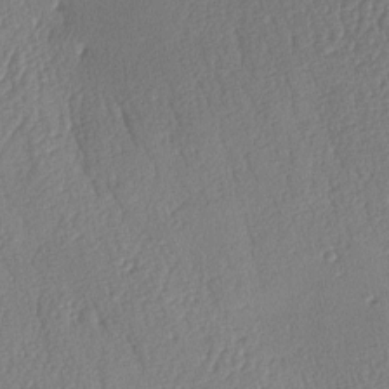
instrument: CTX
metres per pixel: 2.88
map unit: lAa
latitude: -8.6140
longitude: -128.9514
